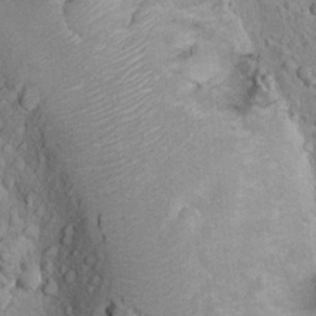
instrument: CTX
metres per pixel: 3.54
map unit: Nhu
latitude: 14.1956
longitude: -28.3656
